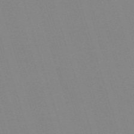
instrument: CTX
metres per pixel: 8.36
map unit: eHh
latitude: -62.8030
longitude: 50.7652
